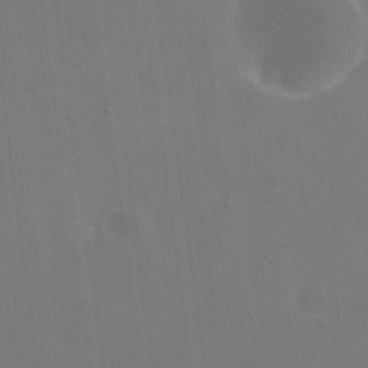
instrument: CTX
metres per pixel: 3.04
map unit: eHh
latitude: 19.5371
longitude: -66.4601
